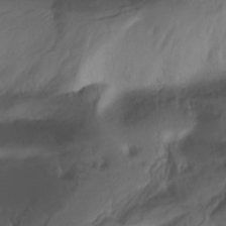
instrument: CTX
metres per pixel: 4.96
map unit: Nhu
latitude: -14.1417
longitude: -63.5938
